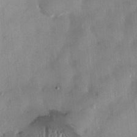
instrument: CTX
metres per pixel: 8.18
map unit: HNhu
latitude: 0.7813
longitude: -4.6113
